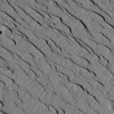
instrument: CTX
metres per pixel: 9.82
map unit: Aa
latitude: 14.8569
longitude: -142.0444
